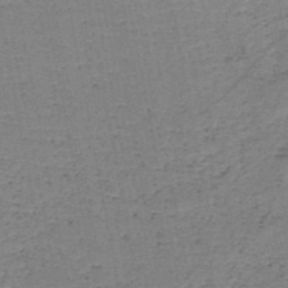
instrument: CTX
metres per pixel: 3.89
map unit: HNb
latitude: -48.3873
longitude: -40.2711
